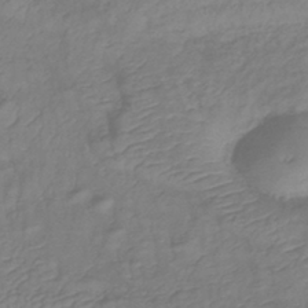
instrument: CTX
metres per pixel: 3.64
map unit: lHb
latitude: -41.1242
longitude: 78.5384
